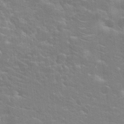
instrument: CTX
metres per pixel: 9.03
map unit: Hto
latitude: 20.5168
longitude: -39.9150
